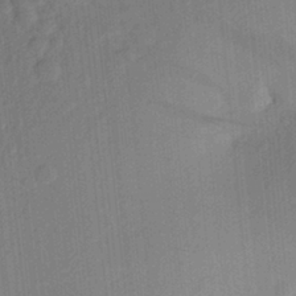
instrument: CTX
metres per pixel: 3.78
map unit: Aa
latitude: 23.6505
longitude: -147.4805
